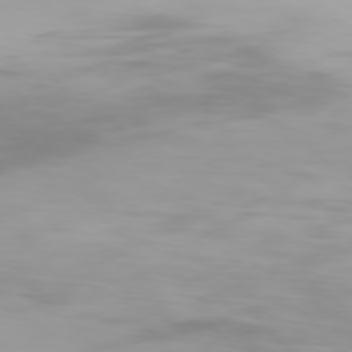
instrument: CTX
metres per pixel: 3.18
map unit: Hpe
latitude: 76.4034
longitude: -133.6883
